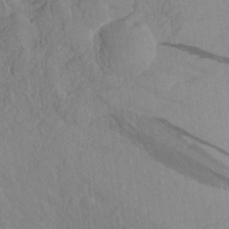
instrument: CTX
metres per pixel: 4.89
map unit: Aa
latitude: 26.1956
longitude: -144.8002
